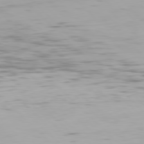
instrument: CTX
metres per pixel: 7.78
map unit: Hpe
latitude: 76.9513
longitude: -134.3467
